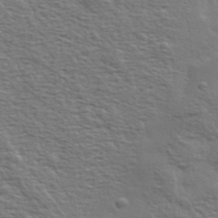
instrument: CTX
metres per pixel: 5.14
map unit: eHh
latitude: 36.1200
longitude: -80.8191
